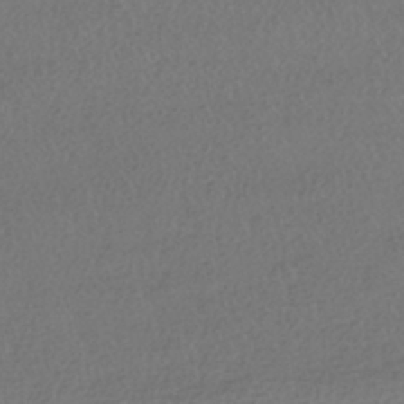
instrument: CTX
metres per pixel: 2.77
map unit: HNhu
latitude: -42.3873
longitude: 97.3699
